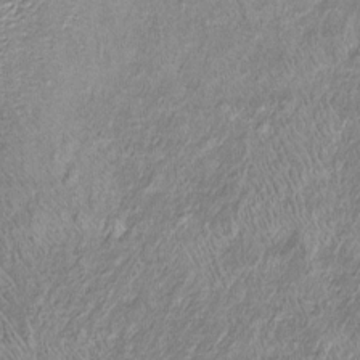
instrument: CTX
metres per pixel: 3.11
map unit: Htu
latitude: -5.8044
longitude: 158.9731
